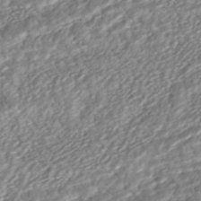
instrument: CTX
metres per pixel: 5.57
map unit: ANa
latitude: -42.1605
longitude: 109.5021
